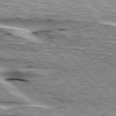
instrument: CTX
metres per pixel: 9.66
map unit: lApd
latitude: 76.5734
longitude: -79.1592
